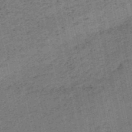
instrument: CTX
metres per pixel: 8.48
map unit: HNb
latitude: -51.6344
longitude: -51.3859
